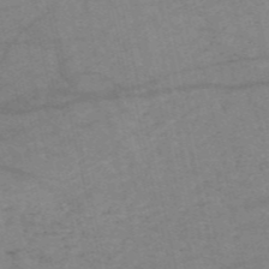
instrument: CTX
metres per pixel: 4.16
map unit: HNb
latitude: -54.8219
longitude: -43.6316
